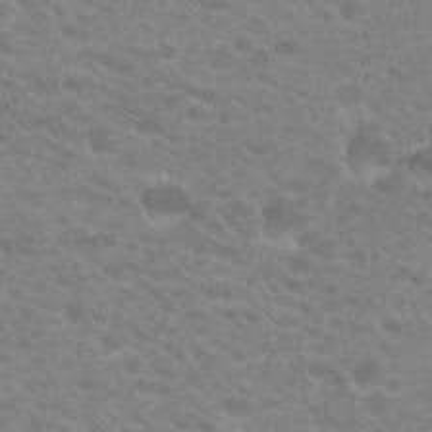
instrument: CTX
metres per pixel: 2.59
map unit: Hto
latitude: 20.3845
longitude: -38.4223
